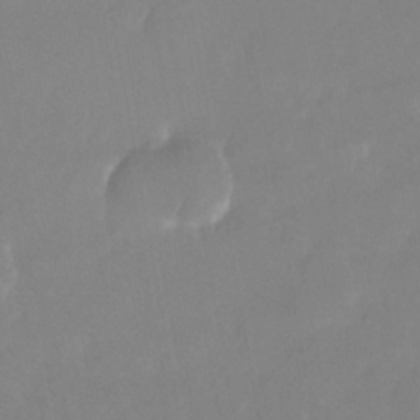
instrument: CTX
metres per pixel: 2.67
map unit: Nhu
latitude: -25.8233
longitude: -70.2333
